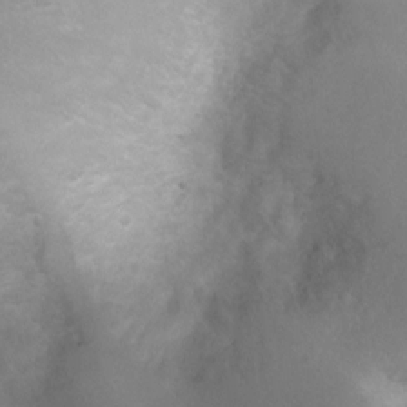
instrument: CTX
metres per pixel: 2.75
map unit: Ht
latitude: 2.6679
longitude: -24.8191
